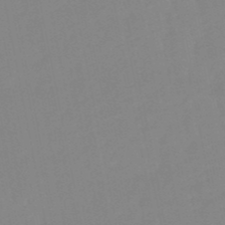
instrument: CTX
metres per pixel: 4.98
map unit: lHb
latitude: -49.1809
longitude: 80.7841
